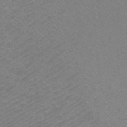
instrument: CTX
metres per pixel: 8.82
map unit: Htu
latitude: -11.1242
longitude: -71.9528
